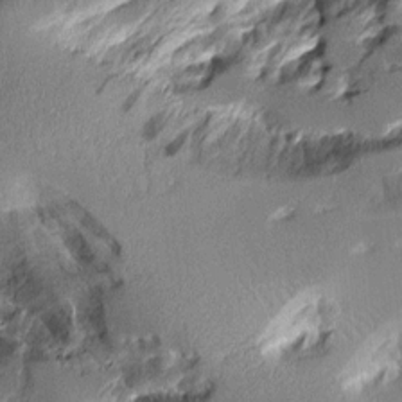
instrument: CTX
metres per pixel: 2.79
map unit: Aa
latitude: 12.1200
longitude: -125.9906
